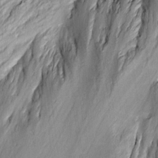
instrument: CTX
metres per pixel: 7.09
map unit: Ave
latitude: 13.9717
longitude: -131.5749
